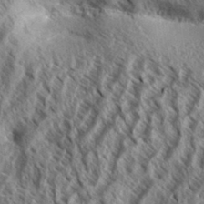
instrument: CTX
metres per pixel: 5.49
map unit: Aa
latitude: 33.4237
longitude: -138.0444
